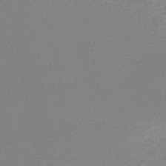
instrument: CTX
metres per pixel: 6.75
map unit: HNb
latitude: -50.7841
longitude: -52.7435
